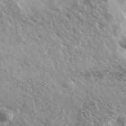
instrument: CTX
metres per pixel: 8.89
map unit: Ave
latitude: 38.9703
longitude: -108.3089
